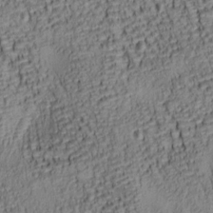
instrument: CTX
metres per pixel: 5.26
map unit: lAa
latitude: 7.0080
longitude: -115.1025
